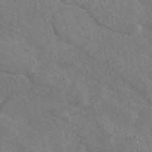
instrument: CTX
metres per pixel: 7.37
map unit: eAb
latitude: 49.3671
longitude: 118.1606
